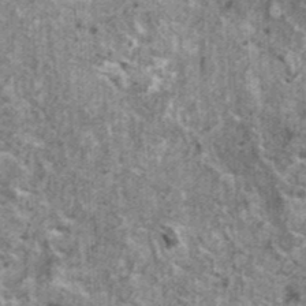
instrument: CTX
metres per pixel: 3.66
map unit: HNhu
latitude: 2.0255
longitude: 4.7274
